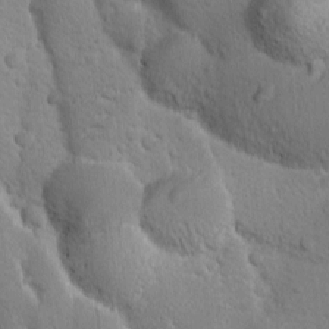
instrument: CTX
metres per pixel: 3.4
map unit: Ave
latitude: -10.5007
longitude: -120.6680
